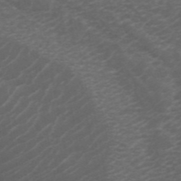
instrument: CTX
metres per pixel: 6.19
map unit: ANa
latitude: 44.3467
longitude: 26.0283
